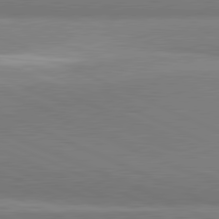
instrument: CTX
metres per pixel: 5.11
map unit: lApd
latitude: 81.7450
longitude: 161.7856
